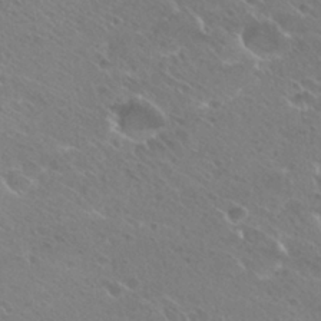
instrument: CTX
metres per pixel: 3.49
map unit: Hto
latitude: 27.2348
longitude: -39.8394
